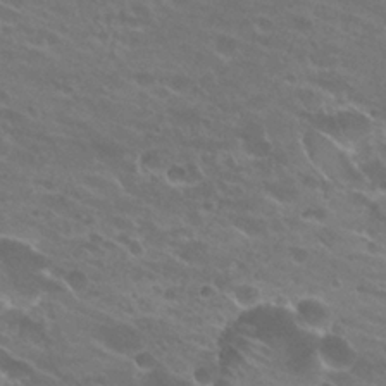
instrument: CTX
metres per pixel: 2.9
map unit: Hto
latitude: 24.9135
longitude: -37.3482
